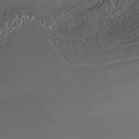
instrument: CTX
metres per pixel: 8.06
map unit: Nhe
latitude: -35.8800
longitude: -118.3845
